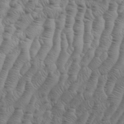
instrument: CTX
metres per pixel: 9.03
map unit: eHh
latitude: 37.1026
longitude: -136.5735
